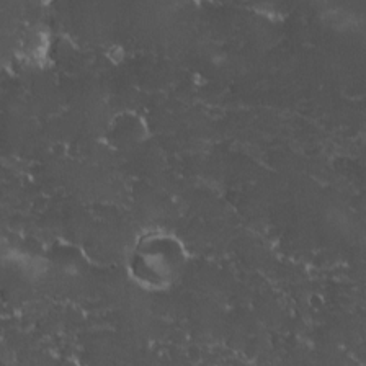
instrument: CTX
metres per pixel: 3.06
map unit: Ave
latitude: -10.0283
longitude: -116.8569
